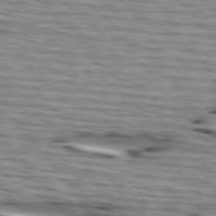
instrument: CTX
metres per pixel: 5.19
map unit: lApd
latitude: 74.7435
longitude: -72.6113
